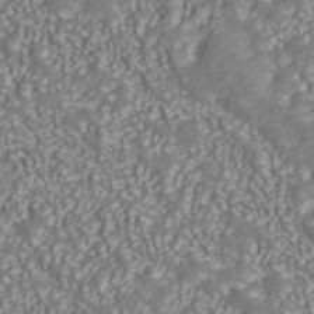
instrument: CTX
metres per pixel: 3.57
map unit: ANa
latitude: 43.5182
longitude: 36.2550
